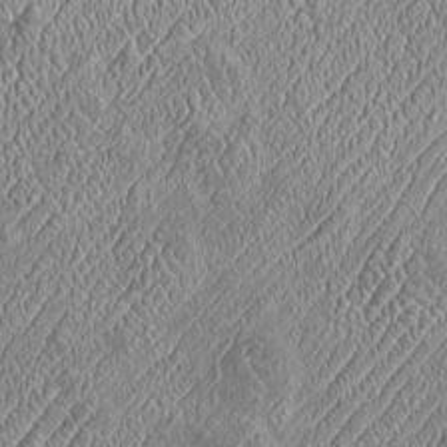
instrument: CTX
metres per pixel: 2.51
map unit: Htu
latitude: -6.3306
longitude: 157.3887
